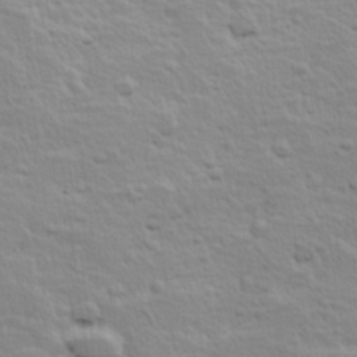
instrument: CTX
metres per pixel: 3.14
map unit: Hve
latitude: 24.7435
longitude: 144.7841
